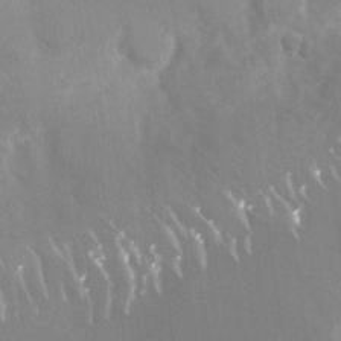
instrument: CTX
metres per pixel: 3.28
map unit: Nhu
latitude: -27.5966
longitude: -79.3860
